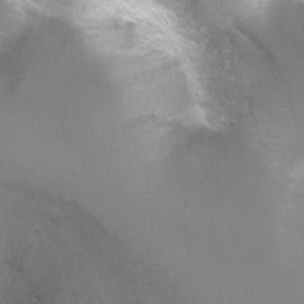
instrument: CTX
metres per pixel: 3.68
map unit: Ht
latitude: -6.4629
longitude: -33.1403
